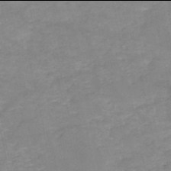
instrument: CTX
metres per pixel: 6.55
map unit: HNb
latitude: -50.0094
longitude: -39.4993
